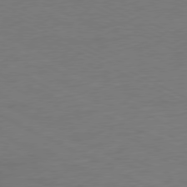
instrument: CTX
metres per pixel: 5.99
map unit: Ap
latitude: -77.4643
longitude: -73.9906
